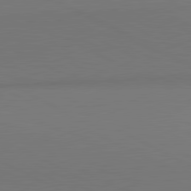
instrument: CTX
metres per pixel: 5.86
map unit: lApd
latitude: 81.3104
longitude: 146.1039
